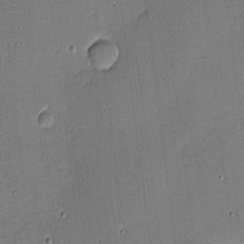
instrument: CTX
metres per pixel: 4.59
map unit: eHh
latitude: -4.1039
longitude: -82.5923
